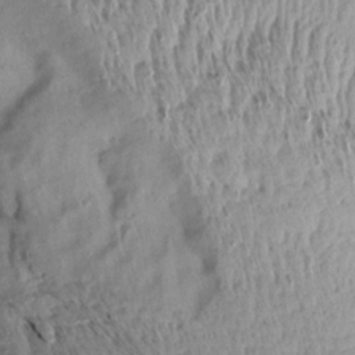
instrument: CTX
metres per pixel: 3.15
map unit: Aa
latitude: 13.3860
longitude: -141.5560
